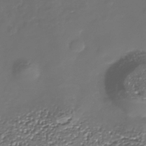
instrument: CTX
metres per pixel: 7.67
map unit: Nhe
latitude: -35.9556
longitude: -90.1956
